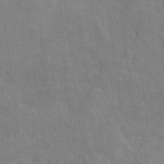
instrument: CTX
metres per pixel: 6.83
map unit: Htu
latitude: -5.9745
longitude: 156.9730
